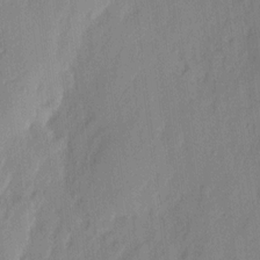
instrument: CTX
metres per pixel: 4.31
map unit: eHh
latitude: 3.8016
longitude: -77.0080
